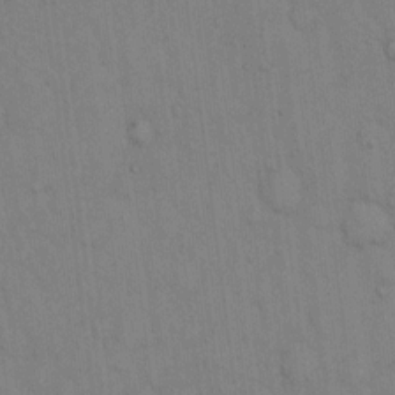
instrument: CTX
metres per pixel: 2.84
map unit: Hto
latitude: 13.2537
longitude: -61.1025
